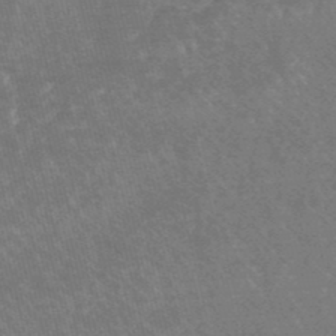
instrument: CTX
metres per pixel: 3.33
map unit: lHb
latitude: -48.1606
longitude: 72.5196
